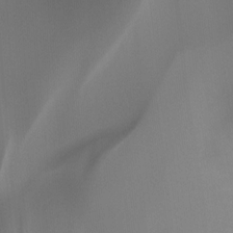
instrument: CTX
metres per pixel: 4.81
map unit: Ht
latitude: -9.4832
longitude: -46.5357
